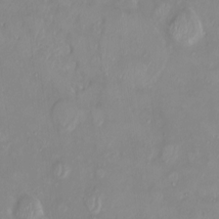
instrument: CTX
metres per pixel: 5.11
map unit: HNhu
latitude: 3.7638
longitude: 7.5966
